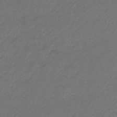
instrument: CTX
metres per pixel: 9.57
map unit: eHb
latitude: -32.8219
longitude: 69.8989
